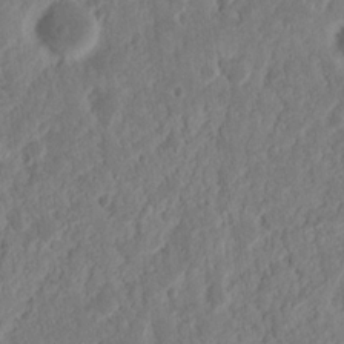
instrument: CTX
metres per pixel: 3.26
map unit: Nhu
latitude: 15.3293
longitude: -73.8206
